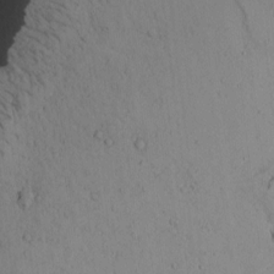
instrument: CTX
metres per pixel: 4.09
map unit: Htu
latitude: 0.4223
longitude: 173.8233
